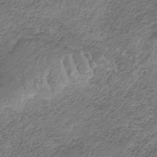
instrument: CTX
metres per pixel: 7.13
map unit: HNb
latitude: -32.4251
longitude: 62.8408
